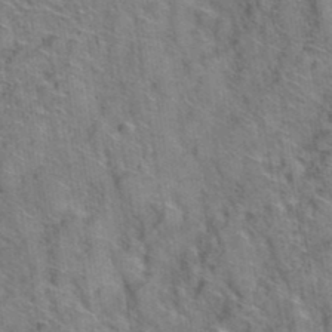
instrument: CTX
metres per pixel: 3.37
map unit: Hto
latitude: 38.8380
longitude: -44.6112
